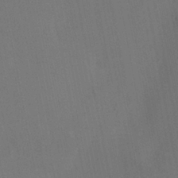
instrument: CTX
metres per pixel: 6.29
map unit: HNhu
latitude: 6.4790
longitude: 4.5196
